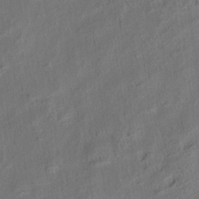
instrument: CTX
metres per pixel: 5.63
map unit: eHh
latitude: 6.4790
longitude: -76.9513
